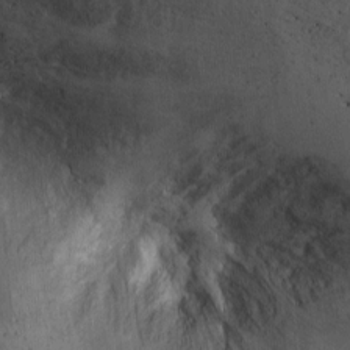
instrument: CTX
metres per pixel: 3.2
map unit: Ht
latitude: -2.3684
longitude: -14.9892
